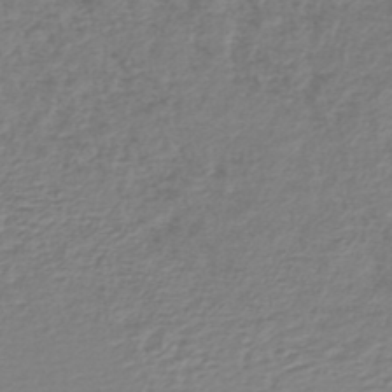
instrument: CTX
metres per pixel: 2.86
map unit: lHb
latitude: -43.0297
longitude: 71.4643
